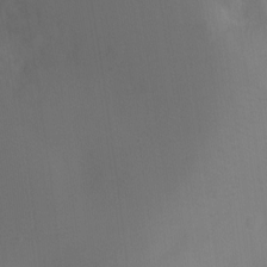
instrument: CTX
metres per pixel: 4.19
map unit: Ht
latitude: -9.1809
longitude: -25.0458
